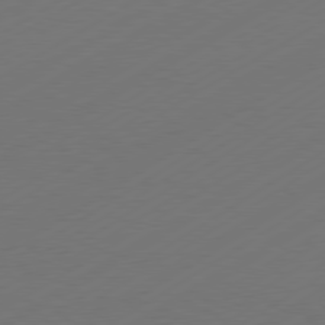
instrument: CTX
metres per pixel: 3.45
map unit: Hpe
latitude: -80.8597
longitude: 15.0487
